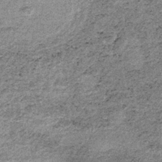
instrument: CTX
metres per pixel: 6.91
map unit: lHb
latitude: -37.7477
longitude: 66.4629
